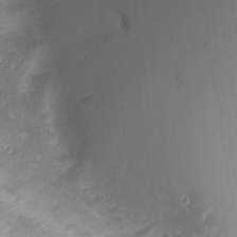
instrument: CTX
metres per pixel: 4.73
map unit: Nhu
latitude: -1.0865
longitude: -80.2145
